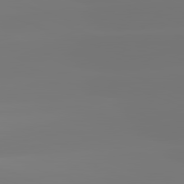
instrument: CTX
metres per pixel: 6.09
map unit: lApd
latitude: 81.9528
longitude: -151.0647
